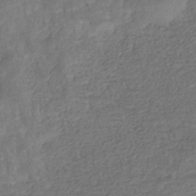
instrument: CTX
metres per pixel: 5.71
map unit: eHb
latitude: -33.8234
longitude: 76.9164
